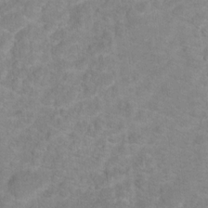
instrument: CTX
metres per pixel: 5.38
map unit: Hto
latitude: 16.8191
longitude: -38.7624
